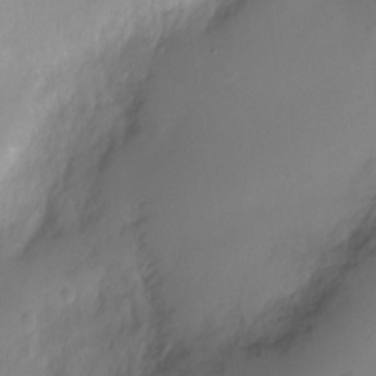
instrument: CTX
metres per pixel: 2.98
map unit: Ht
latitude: -5.9745
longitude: -21.4616
